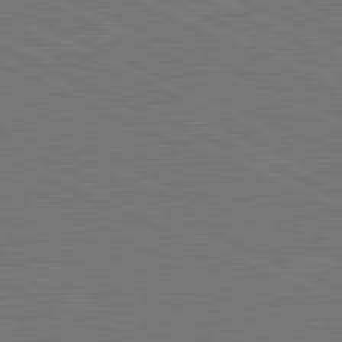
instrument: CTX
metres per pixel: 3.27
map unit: lApd
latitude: 81.7072
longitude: 149.6722
